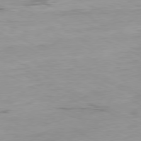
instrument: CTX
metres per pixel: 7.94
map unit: Ap
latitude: -80.1795
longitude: -76.1955
